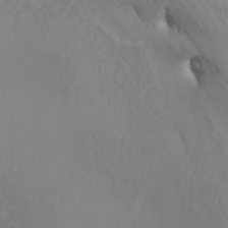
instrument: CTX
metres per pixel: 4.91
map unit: Nhu
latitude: -4.5762
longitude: -73.3104
